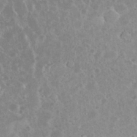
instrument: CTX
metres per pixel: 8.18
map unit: eHh
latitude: 35.5938
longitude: -61.9906
